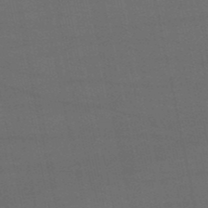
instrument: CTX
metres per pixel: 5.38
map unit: eHb
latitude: -50.4251
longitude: 72.3684
